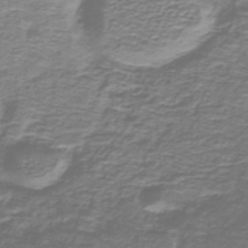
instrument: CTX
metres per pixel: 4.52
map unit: lHb
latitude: -40.0283
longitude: 58.9163
